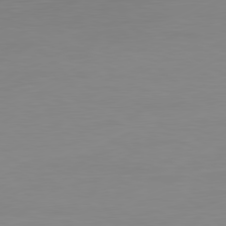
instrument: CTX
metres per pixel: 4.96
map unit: Ap
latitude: -81.0865
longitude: -84.6491
